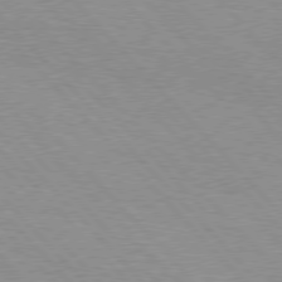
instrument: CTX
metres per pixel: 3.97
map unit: Hpe
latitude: 76.9136
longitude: -152.1578
